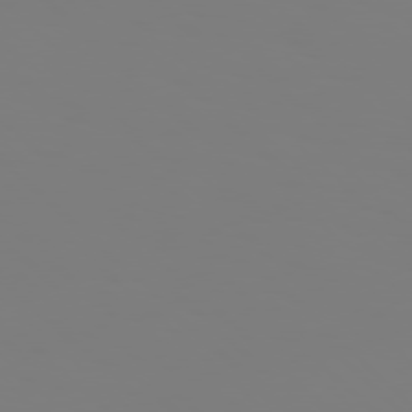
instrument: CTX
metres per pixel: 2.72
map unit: Hpe
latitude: 77.5560
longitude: -137.2726
